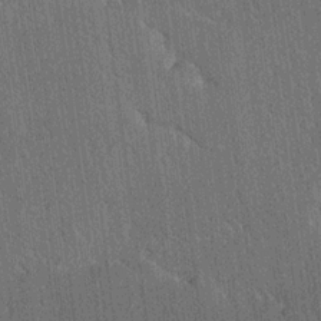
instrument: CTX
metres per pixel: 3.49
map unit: Ave
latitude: 20.4979
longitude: -137.5371
